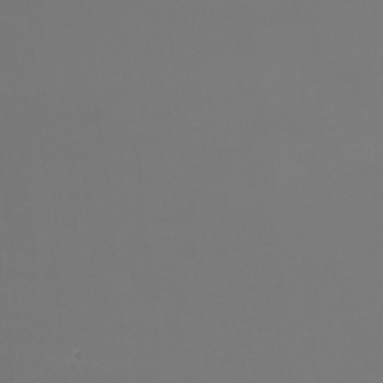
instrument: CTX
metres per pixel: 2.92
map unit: Htu
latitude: -11.8044
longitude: -72.9514
